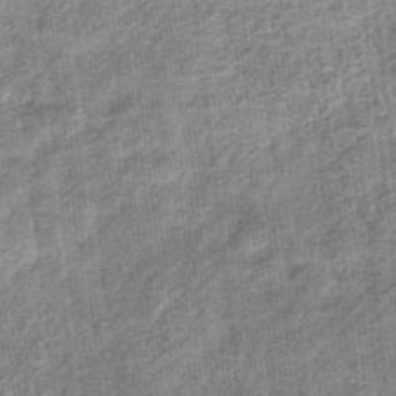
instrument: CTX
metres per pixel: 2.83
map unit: eHb
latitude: -36.0472
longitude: 79.5588
